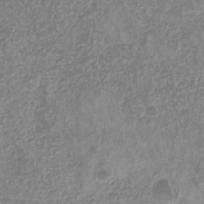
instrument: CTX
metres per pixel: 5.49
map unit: eHb
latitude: -31.5966
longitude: 72.3873
